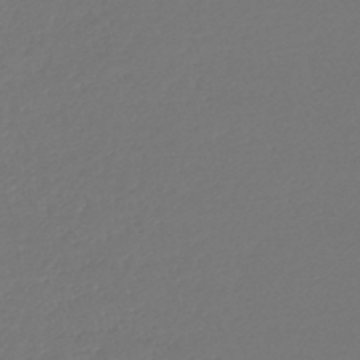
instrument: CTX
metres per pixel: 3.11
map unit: lHb
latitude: -43.4832
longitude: 78.0472
